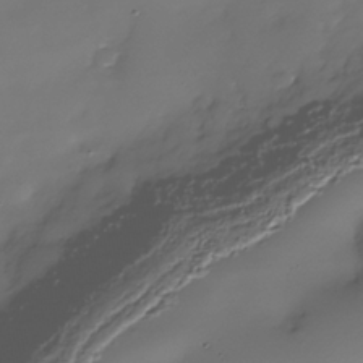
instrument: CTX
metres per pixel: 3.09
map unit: Nhe
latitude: -36.9730
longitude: -117.1781
